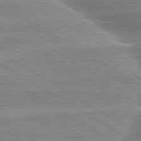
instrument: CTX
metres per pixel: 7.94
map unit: lApd
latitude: 80.0255
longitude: -135.6127
